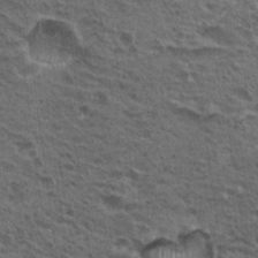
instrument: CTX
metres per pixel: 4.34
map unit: Nhu
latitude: 19.4993
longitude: -31.8962
